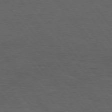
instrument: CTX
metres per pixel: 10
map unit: Hpe
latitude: 74.9136
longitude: -141.2725
